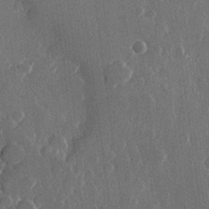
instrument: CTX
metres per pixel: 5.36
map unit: Hve
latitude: 22.6868
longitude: 148.3118
